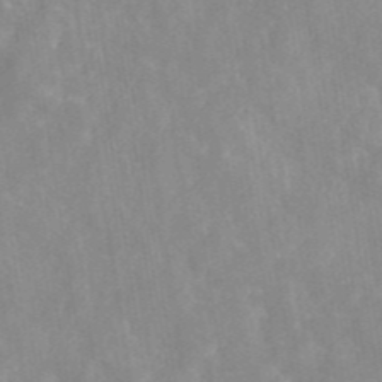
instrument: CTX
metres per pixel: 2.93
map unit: eAb
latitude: 45.5749
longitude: 126.9919
